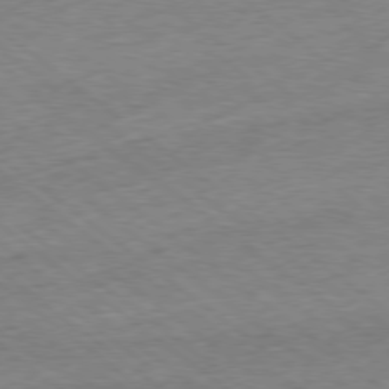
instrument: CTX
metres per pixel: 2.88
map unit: Ap
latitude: -78.8597
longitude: -49.7639
